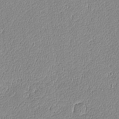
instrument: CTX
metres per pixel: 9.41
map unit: lAvf
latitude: -8.5952
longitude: -114.1199
